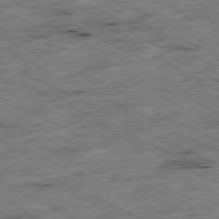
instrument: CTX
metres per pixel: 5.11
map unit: Ap
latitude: -79.6344
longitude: -67.7449
